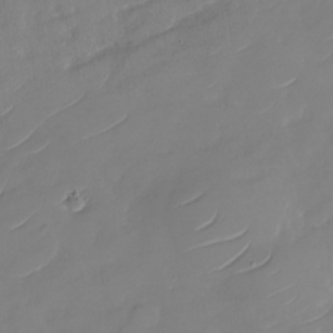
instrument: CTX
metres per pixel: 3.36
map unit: Nhu
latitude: -29.7667
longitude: -72.8191
